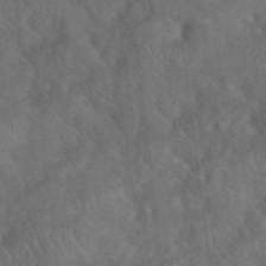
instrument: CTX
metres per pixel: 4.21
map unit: eHh
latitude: 39.5938
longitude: -56.3656
